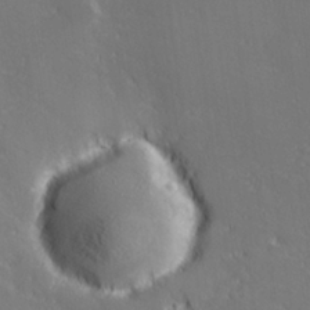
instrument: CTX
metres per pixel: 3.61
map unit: lHvf
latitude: 27.1025
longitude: 142.2550
